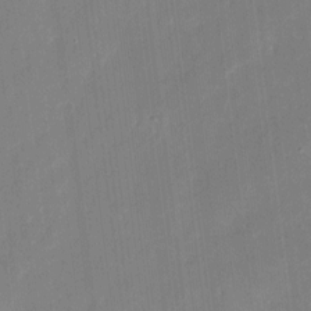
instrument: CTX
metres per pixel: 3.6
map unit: eHh
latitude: 9.5560
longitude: -70.6112
